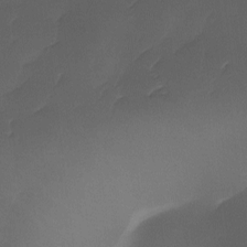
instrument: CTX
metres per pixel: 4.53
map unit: Ave
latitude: -10.3117
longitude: -122.6113
